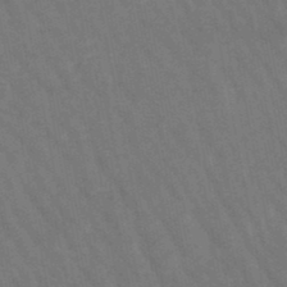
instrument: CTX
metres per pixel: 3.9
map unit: lHb
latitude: -47.5966
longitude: 69.7855
